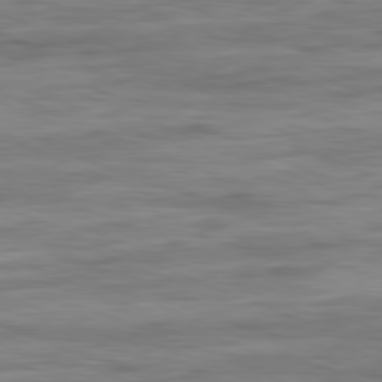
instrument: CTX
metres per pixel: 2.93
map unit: Ap
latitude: -82.1417
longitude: -74.1578
